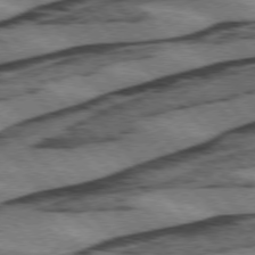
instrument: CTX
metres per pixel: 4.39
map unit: lApd
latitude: 75.5749
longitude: -78.6113
